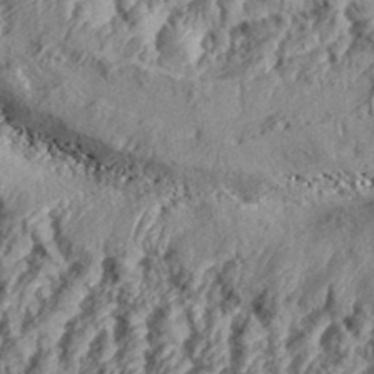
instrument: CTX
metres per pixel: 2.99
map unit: eHh
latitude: 35.6127
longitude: -137.3860
